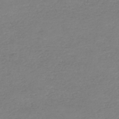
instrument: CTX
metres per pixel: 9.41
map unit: HNhu
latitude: -47.2754
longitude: 28.1039
